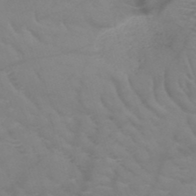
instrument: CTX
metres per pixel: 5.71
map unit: HNb
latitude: -50.1795
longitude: -46.6113
